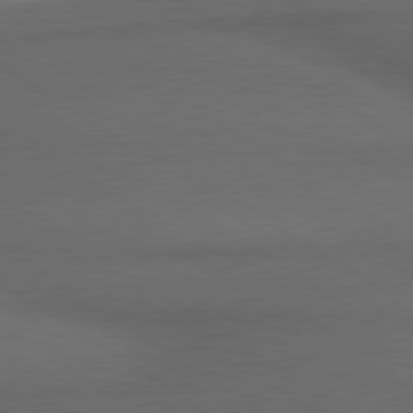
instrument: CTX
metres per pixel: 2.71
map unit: lApd
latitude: 79.9150
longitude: -177.6316
